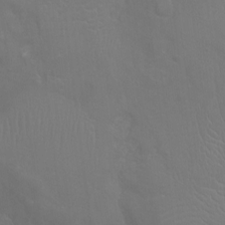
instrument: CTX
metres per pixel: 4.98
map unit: Nhu
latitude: -10.1039
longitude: -20.5168
